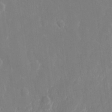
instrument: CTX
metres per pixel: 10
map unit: eHh
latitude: 14.0444
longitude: -72.1011
